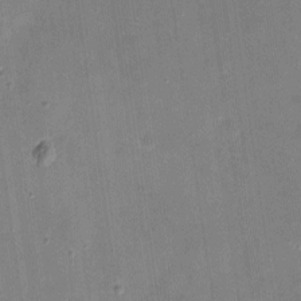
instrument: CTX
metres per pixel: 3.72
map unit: eHh
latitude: 4.0444
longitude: -69.8206
